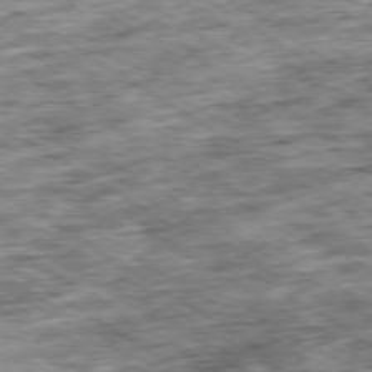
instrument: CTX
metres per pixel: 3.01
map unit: Ap
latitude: -79.7288
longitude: -74.5546
